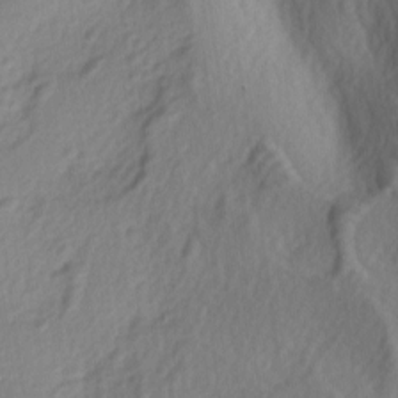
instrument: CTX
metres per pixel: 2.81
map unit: lAa
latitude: -5.2754
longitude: -123.5749
